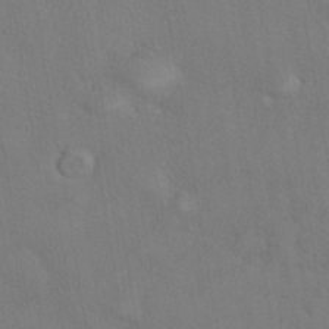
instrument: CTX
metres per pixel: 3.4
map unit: eHh
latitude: -41.5777
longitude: 122.3307
